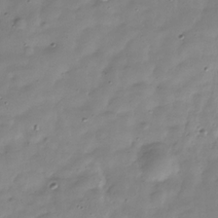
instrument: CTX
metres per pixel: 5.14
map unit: Hve
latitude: -30.5196
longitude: 91.1243
